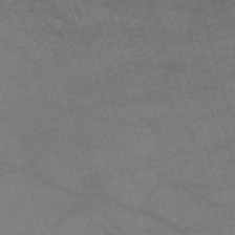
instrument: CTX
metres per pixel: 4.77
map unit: lHb
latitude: -44.6519
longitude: 77.8422
